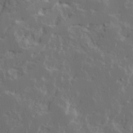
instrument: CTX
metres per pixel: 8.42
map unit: Ave
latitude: 15.2726
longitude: -137.6883
